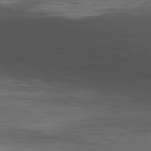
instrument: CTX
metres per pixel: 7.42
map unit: Hpe
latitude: -80.4440
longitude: 18.1039
